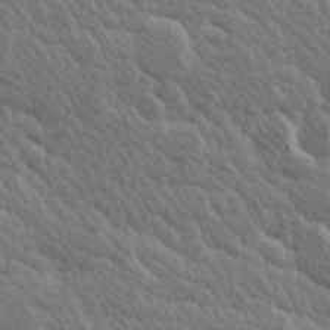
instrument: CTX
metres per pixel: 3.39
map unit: Hve
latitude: 25.9150
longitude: 145.4832
